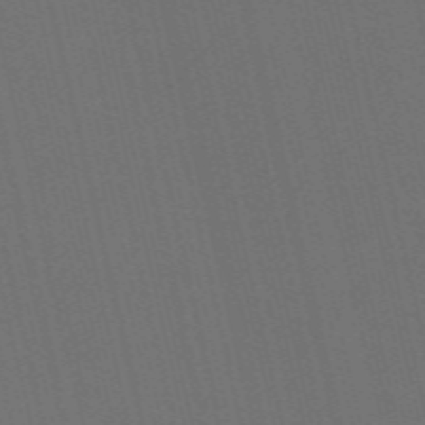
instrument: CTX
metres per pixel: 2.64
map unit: Nve
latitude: -58.9730
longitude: 51.0864
